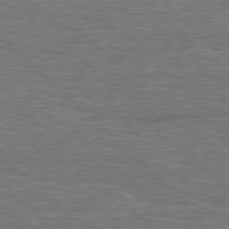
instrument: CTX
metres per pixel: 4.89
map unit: Hpe
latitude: 78.1200
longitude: -151.4993
